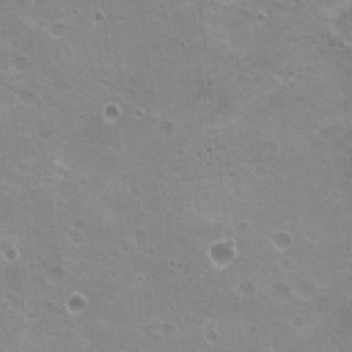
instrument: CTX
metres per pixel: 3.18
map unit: Nhu
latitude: 20.7813
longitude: -31.7261
